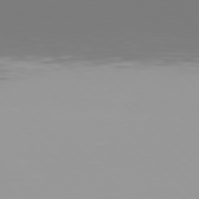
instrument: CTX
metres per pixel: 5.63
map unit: Hpe
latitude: 77.1403
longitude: -175.8017
